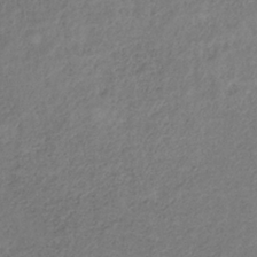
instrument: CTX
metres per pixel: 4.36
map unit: HNb
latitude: -33.1431
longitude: 56.3306
